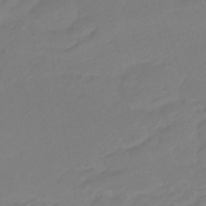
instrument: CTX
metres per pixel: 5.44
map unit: eHb
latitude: -46.2739
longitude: 88.8408
